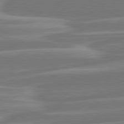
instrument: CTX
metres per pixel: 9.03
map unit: lApd
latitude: 81.2348
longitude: -129.3859
